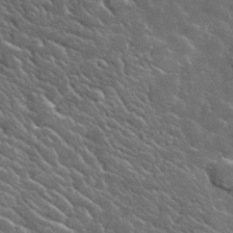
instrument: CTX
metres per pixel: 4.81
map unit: lHvf
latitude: 36.8569
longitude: -90.4034
